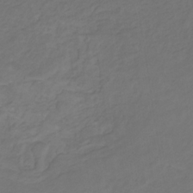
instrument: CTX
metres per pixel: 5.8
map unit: eHb
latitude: -30.6896
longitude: 65.0676
